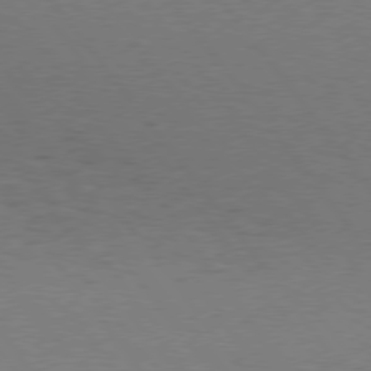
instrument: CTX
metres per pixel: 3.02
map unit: Hpe
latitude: 75.4804
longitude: -144.0822
